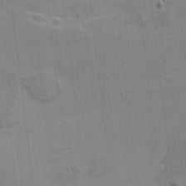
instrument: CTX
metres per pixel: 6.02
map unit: HNhu
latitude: 7.7072
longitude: -4.8758
